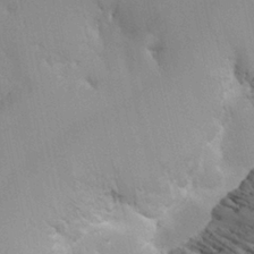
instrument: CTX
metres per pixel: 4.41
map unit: HNhu
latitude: 0.9324
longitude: -4.0633
